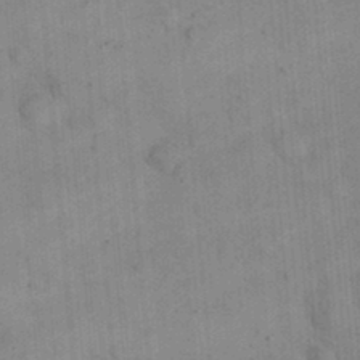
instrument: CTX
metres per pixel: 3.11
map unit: eHh
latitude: 24.8569
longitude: -65.3482
